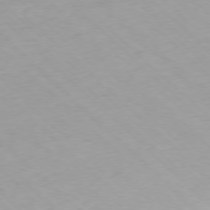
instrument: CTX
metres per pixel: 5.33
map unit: Ap
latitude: -77.3132
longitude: -90.6679
